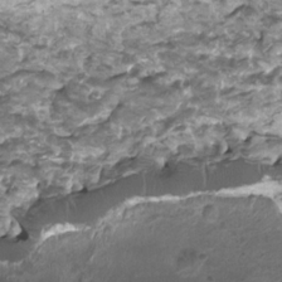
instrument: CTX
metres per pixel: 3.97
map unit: HNhu
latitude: 2.3467
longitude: -0.9324
